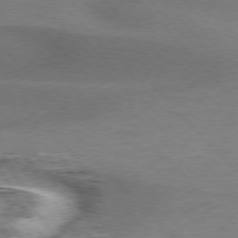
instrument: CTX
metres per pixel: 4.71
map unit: lApd
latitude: 76.2144
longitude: -59.7072
